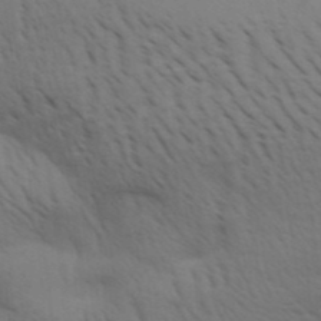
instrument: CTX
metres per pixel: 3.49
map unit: Aa
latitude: 31.5183
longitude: -141.3670
